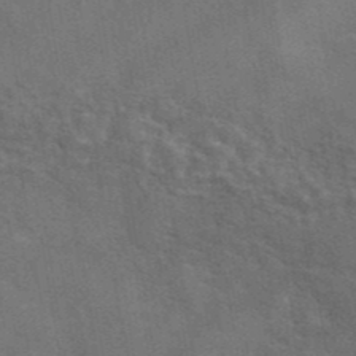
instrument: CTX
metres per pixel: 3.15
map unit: eAb
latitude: 42.5357
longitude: 108.2361
